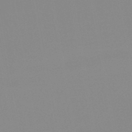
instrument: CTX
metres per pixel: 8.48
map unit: HNb
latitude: -45.3510
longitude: -44.6301
